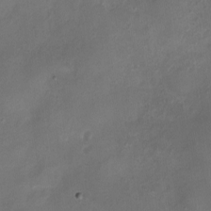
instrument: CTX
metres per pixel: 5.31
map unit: eHh
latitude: -6.5196
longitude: -77.8205
